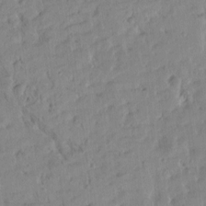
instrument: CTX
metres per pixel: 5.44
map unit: Htu
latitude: -4.5951
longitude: 173.7855
